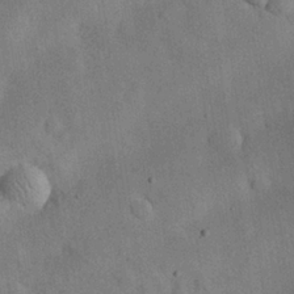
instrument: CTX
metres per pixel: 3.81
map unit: eHh
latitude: 25.9906
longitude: -68.6869
